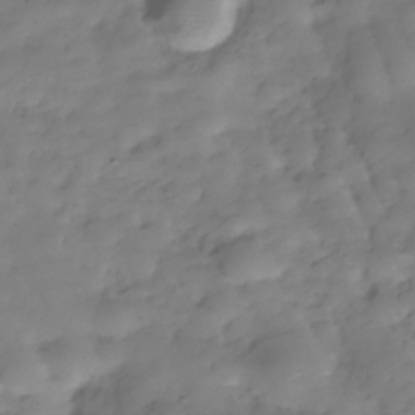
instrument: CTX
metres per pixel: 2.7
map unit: Hve
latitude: -30.0283
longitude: 94.2172
